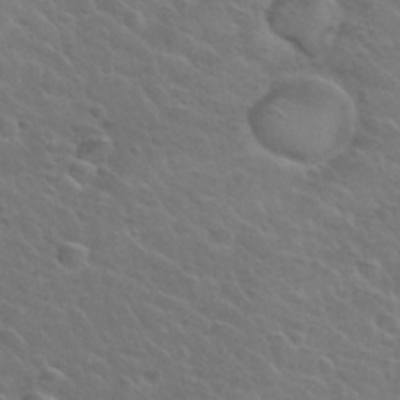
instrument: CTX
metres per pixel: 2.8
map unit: Hto
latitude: 32.4034
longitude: -51.1214
